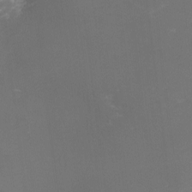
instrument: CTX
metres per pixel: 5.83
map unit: eHh
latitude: -1.7289
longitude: -78.8380
